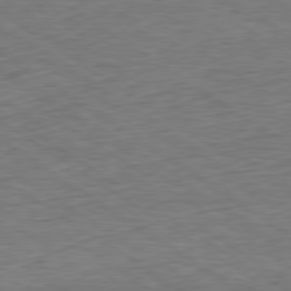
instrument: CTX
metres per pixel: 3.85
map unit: Hpe
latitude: -79.6721
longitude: 9.9556
